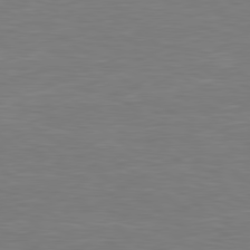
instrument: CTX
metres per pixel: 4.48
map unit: Hpe
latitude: 79.3293
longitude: -126.7813
